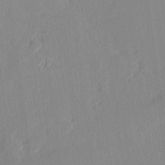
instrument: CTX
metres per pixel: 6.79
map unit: Hve
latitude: 26.8758
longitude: 145.3321
